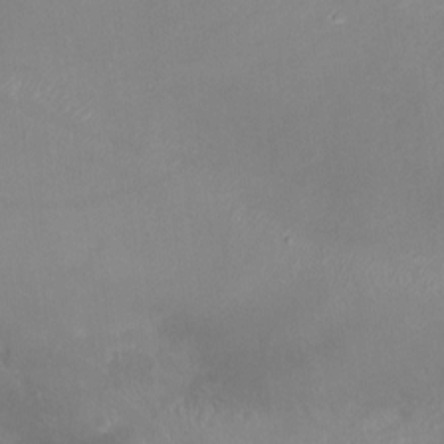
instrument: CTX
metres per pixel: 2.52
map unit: Nhu
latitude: -16.9920
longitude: -48.0633
